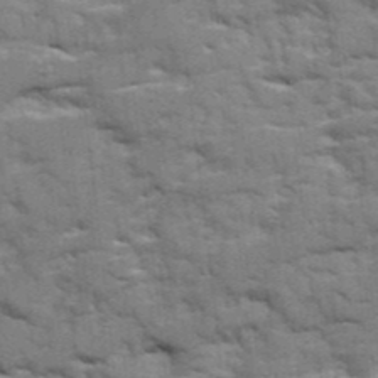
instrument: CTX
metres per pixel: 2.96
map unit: Ave
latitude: 20.3845
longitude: -129.8583
